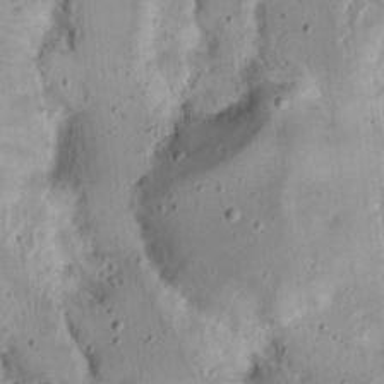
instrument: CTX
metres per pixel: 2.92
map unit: Nhu
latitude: 19.4048
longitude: -73.1781
